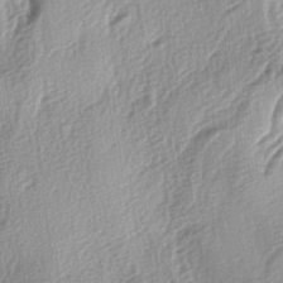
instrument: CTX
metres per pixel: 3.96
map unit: lAa
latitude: -4.7652
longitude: -123.8961
